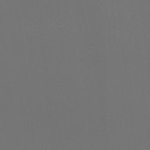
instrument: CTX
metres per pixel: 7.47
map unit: HNhu
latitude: -2.2361
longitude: -6.3089
